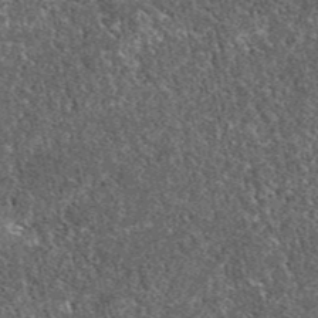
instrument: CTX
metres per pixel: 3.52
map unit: eAb
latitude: 37.5371
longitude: 110.3306
